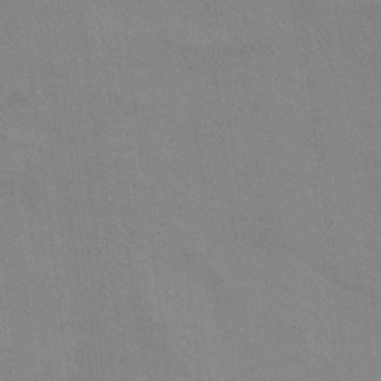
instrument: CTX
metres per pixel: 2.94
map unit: Hto
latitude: -0.3496
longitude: -33.3671
